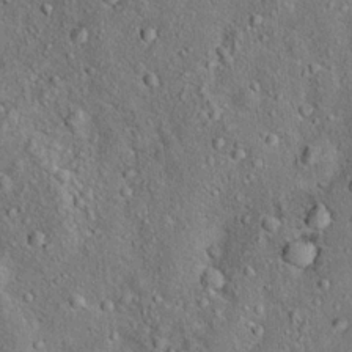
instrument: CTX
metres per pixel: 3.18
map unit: Ht
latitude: 14.3468
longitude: -39.7261
